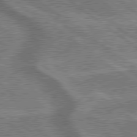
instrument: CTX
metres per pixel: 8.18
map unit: lApd
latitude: 79.6694
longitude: 174.4062
